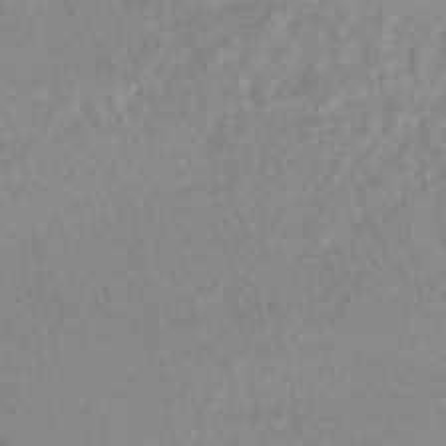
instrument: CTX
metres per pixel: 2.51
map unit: HNhu
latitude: -47.4265
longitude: 98.8597
